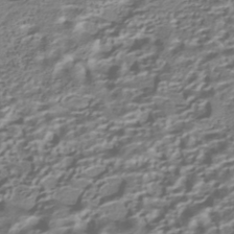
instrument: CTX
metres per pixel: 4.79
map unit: HNhu
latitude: -42.0283
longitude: 100.4062
